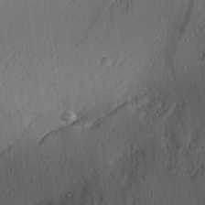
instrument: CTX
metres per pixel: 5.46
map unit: Aa
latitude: 27.4427
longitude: -136.5168
